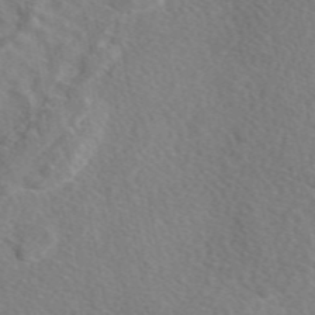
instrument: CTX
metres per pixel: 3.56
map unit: eAb
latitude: 48.0444
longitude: 118.0472
